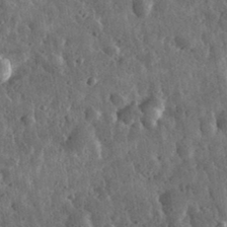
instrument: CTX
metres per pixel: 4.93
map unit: eHh
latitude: 33.0836
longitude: -79.4994
